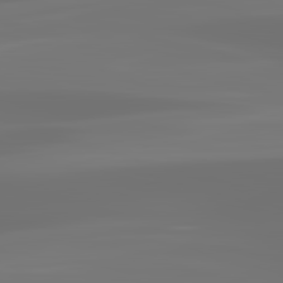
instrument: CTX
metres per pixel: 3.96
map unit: lApd
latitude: 83.3481
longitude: -130.0633
